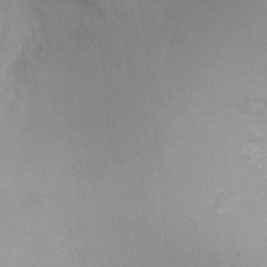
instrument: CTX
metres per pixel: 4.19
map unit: Ht
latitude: -4.3873
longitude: -29.0080
